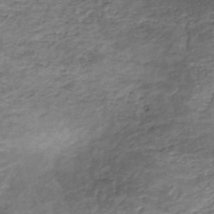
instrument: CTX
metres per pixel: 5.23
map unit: Nhe
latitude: -48.3873
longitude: -171.2348
